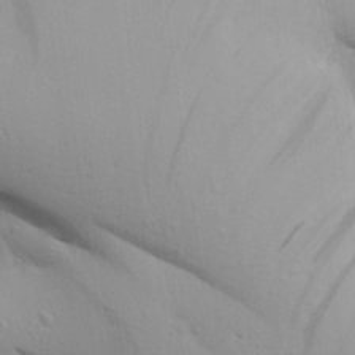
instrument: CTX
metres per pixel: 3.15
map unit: Aa
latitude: 29.0836
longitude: -134.6112
